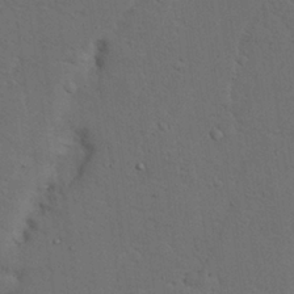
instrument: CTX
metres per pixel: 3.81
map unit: Nhu
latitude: 25.3670
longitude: -72.7058
